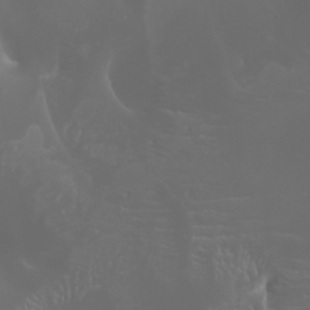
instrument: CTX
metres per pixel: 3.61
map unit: Htu
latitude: -4.9919
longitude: -88.3846
